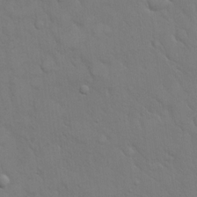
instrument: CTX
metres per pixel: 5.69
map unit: eHh
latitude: 17.6883
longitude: -63.0270
